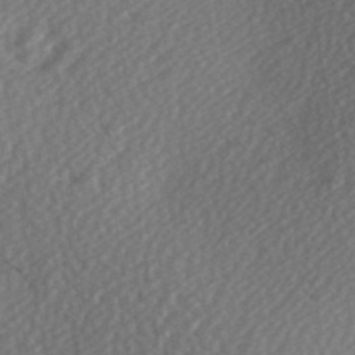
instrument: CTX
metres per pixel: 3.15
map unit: Hve
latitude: 1.8583
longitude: -123.6883
